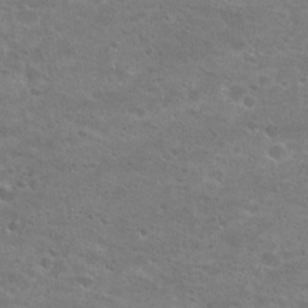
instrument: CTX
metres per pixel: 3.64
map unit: Hto
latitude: 25.7638
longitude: -48.3278
